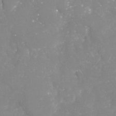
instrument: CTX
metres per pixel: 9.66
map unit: Nhu
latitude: -29.6344
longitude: -64.5357
